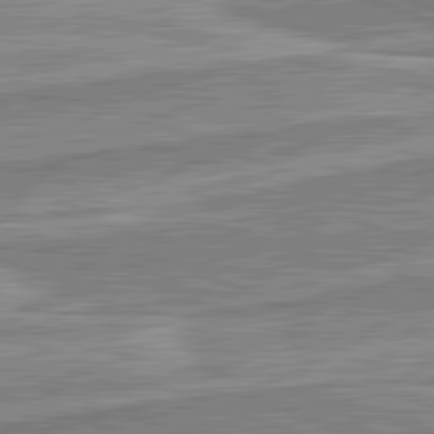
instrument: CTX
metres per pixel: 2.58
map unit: lApd
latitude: 82.2711
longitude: 139.1242
